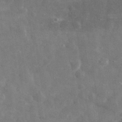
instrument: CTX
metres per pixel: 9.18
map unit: eHh
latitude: 31.4049
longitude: -72.3090
